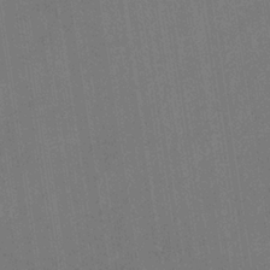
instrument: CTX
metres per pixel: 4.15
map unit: eHb
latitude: -34.7274
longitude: 73.7855
